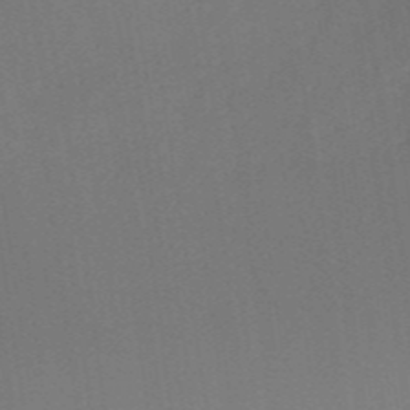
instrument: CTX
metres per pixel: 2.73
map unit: HNb
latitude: -51.9556
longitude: -48.6113
